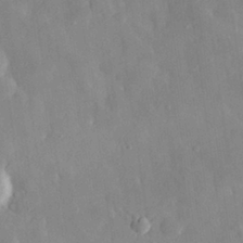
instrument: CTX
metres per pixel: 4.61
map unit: eHh
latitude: 29.4237
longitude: -78.1578
